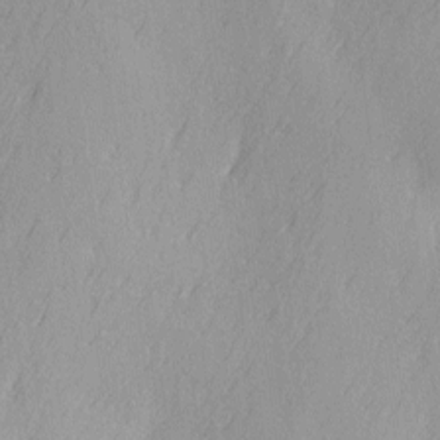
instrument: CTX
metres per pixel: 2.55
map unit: Ave
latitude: 2.9324
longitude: -111.9528
